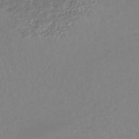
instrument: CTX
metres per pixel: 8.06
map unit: eHb
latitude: -44.0850
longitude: 81.3699
